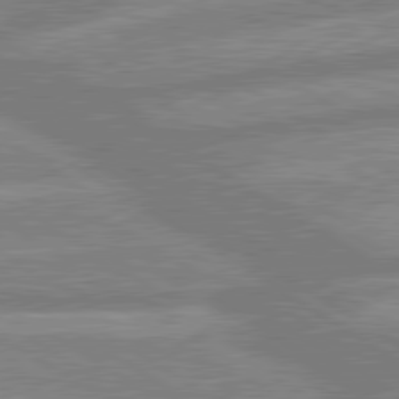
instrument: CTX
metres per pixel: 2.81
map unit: lApd
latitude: 80.1389
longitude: -165.0081
